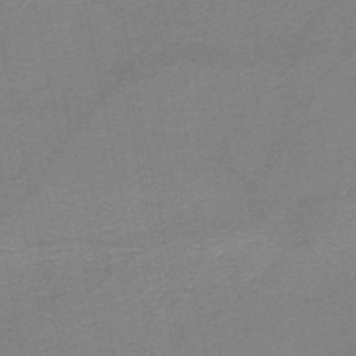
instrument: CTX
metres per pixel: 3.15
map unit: HNb
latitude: -50.2928
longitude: -42.5546
